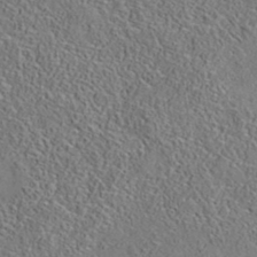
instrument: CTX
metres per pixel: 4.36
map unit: eAb
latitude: 35.3670
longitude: 108.0472
